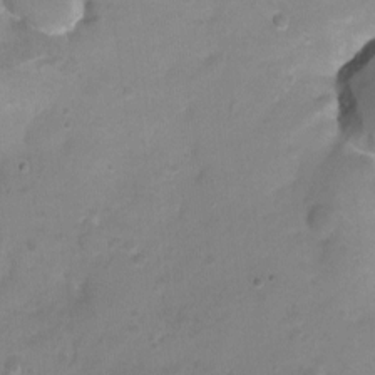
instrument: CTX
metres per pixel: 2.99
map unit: Nhu
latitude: -7.5588
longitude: -40.6301
